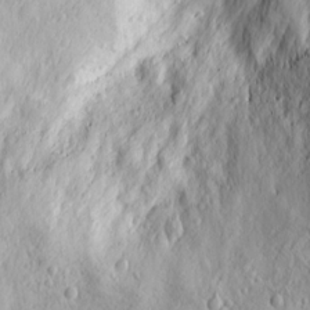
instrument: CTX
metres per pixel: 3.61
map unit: Ave
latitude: 22.8002
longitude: -135.2915
